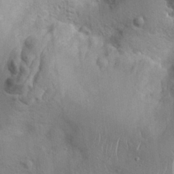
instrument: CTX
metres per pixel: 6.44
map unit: Hto
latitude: 20.6869
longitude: -49.7261
